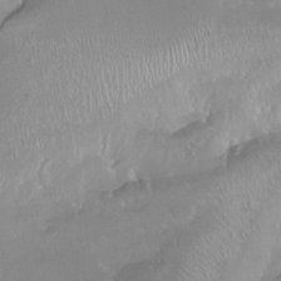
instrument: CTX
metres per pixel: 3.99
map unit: Ht
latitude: -15.0487
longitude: -43.6505
